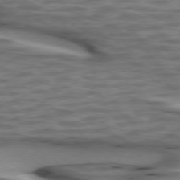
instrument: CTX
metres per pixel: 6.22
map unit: lApd
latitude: 74.5735
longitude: -50.9513
